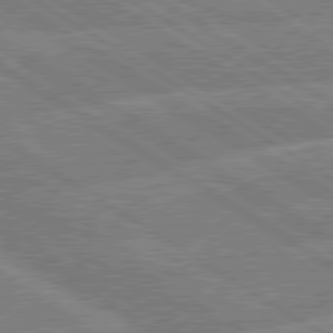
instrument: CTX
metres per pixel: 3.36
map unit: lApd
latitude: 79.4994
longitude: -131.4238
